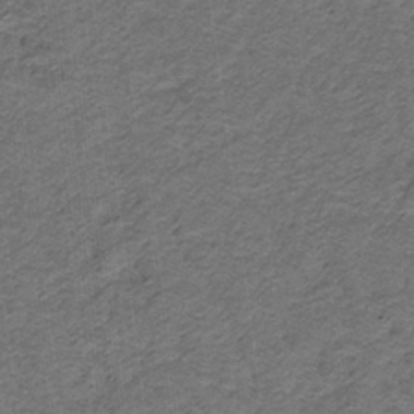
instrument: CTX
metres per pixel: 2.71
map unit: lHb
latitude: -32.1984
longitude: 64.9542
